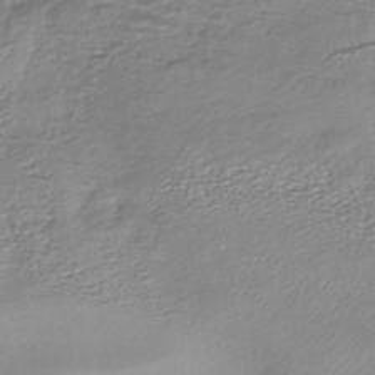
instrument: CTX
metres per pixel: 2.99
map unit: HNhu
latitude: -44.1984
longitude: 101.0297
